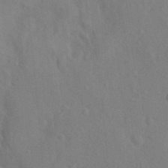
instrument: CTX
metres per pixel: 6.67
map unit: Nhu
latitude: 11.2726
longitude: -28.1955
